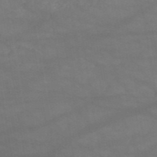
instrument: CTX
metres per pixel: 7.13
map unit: HNb
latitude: -51.1998
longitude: -39.9528
